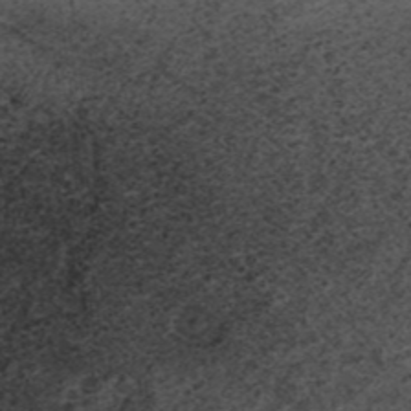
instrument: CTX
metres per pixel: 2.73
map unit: ANa
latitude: 36.9892
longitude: 18.2550
